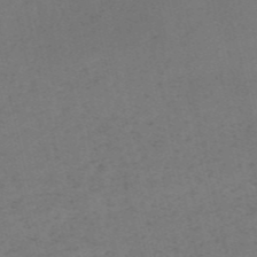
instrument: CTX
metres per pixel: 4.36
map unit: HNb
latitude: -54.9353
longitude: -42.1011
